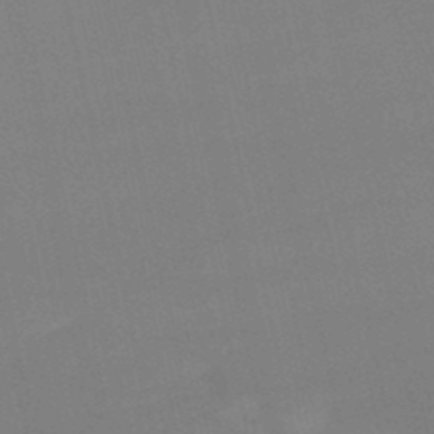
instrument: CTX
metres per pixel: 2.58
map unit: lHb
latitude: -48.4440
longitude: 63.5399
